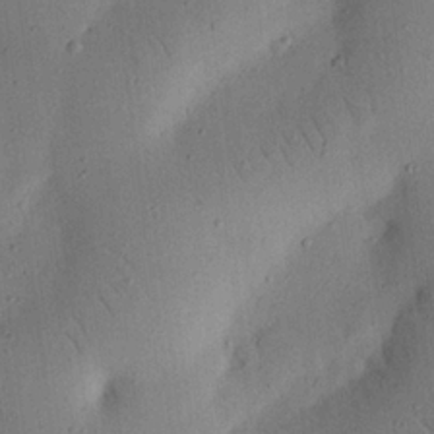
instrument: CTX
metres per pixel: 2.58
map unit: eHh
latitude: 24.8002
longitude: -69.0648
